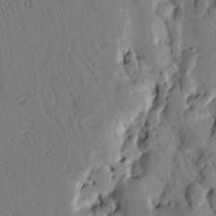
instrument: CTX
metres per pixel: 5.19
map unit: Htu
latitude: 2.9324
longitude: 178.8408
